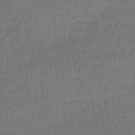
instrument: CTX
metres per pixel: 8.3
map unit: lHb
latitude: -41.2565
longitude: 69.2942
